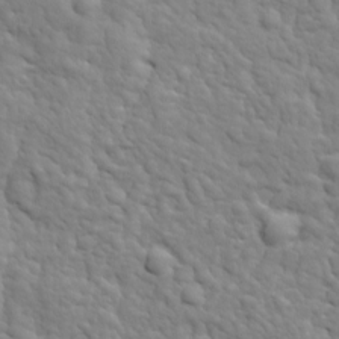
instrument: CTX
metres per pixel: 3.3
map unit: Ave
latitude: 17.6505
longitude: -132.8002
